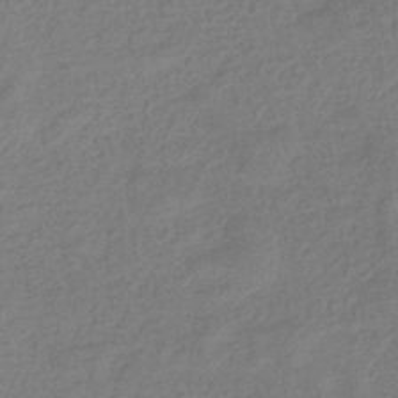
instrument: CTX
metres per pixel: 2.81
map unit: eHb
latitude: -33.7100
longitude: 75.0487
